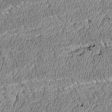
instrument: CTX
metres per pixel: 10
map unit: Htu
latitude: 3.5371
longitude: 150.2739
